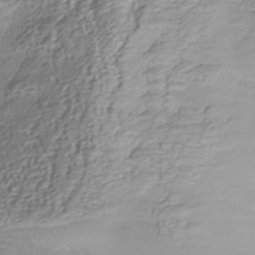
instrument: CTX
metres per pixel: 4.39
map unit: Nhu
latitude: -40.3873
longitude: -86.4223
